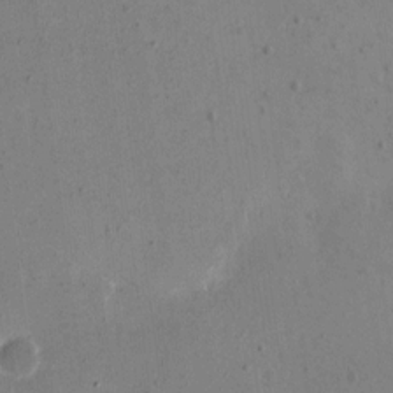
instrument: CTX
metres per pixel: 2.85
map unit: eHh
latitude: 15.9528
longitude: -70.1011
